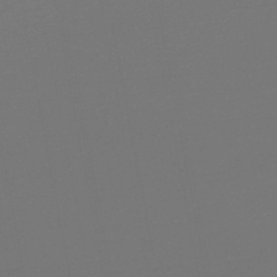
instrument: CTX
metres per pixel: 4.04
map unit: lHb
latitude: -47.3509
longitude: 66.6140
